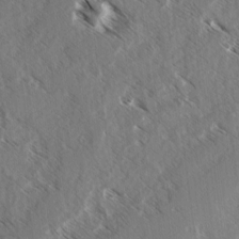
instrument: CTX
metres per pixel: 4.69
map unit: lAvf
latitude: 4.8002
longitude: -105.4238
